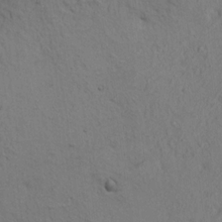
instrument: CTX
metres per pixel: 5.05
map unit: HNhu
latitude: 11.2537
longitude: 23.3699
